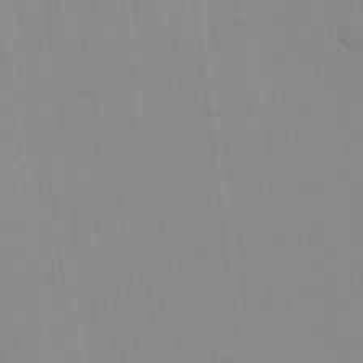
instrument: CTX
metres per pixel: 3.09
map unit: lAvf
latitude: 16.5357
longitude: -128.7624
